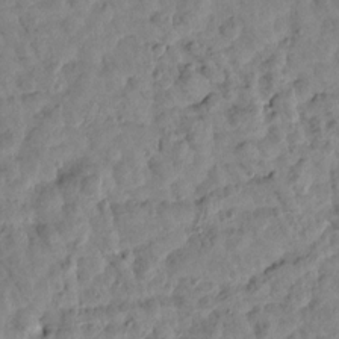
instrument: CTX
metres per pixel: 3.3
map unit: Htu
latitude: 1.9717
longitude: 179.8611
